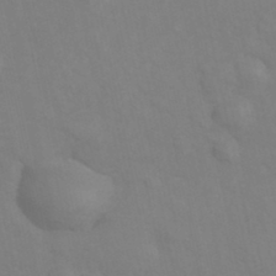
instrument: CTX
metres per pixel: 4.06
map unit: Hve
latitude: 33.6127
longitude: 150.4062
